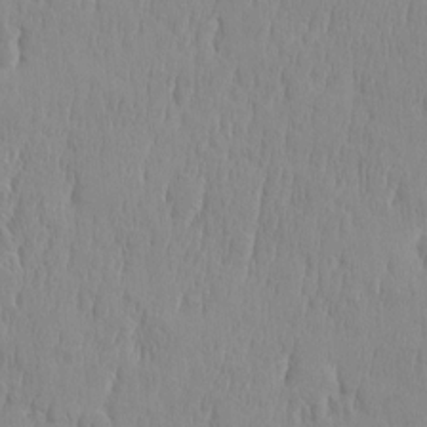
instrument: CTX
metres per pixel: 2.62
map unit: HNhu
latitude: -5.1809
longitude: 15.2187
